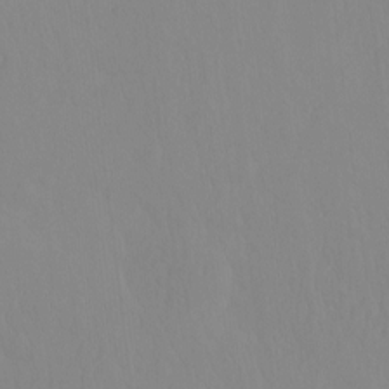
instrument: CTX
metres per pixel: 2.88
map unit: HNhu
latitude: -4.3117
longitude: 14.5385
